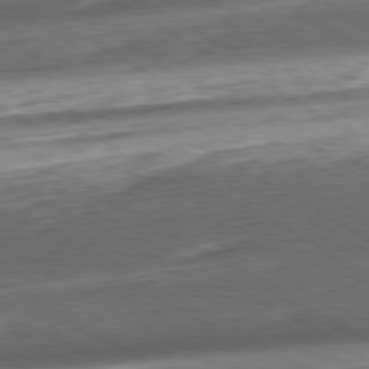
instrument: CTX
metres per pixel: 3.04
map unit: Hpe
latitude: -80.5763
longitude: 22.9164
